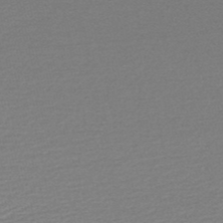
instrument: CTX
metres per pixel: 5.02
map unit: HNb
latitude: -48.1417
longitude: 60.4629
